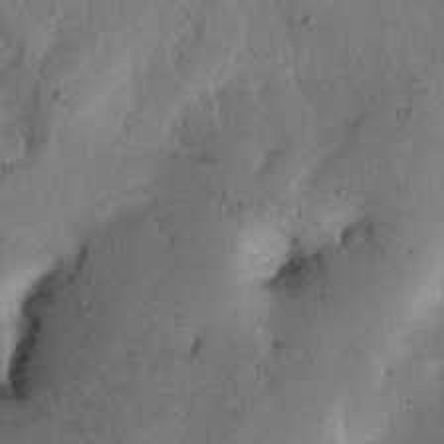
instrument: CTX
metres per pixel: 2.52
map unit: Htu
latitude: -0.9542
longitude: 170.6141
